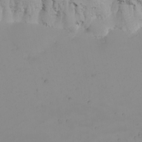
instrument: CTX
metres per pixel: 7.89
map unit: Nhu
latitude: -5.0108
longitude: -83.9528
